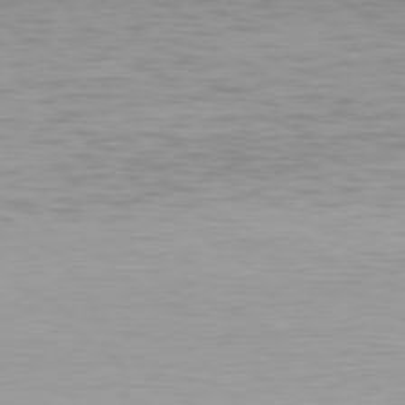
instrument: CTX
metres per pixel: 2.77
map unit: Hpe
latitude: 77.9528
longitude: -136.7435
